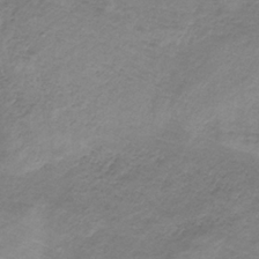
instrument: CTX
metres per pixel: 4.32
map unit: HNb
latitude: -32.7275
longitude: 60.5574
